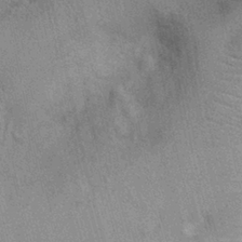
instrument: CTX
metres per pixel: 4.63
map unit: Ht
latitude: -2.0472
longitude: -15.3671
